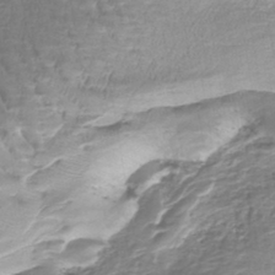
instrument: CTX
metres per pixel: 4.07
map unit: lHb
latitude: -42.0849
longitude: 64.7086
